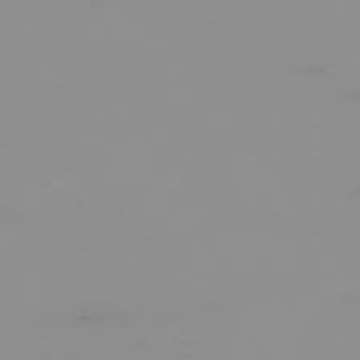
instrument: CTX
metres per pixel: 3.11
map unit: Hpe
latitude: -75.9556
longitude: -10.7057
